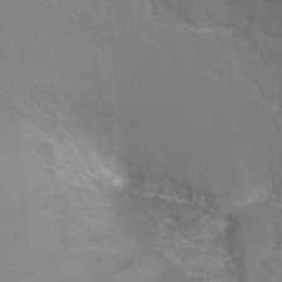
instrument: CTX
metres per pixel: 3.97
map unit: Ht
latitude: -6.1605
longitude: -35.1025
